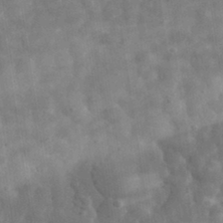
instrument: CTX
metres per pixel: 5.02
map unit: eHh
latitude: 33.2726
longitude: -78.4979
